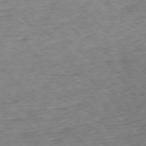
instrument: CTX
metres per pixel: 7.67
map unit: Ap
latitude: -76.9542
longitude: -86.7435
